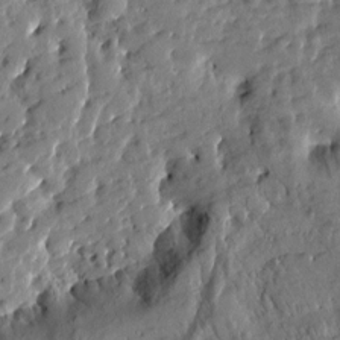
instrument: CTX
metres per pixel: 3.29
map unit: Htu
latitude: 0.7246
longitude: 179.8611
